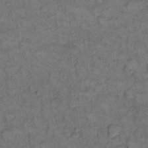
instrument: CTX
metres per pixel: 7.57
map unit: eHh
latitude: 13.7072
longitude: -64.7057
